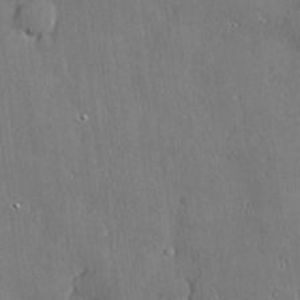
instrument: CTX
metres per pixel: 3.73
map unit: lHvf
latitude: 21.0459
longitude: 145.3699
